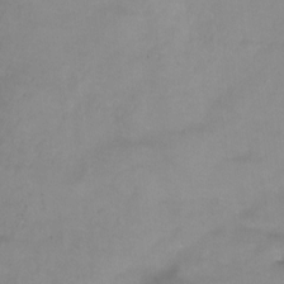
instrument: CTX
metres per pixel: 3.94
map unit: Ht
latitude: -9.1242
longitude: -35.6316
